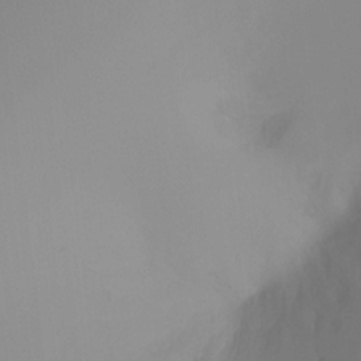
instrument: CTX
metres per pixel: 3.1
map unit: Ht
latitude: -17.1620
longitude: -46.6113
